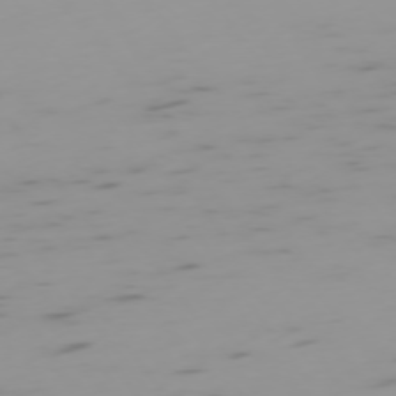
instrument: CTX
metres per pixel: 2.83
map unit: Ap
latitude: -75.2754
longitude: -67.5938
